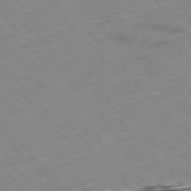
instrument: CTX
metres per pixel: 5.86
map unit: Hpe
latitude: -76.5385
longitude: -17.1781
